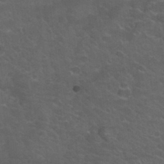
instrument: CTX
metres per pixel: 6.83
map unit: Hto
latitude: 33.4426
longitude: -50.3845
